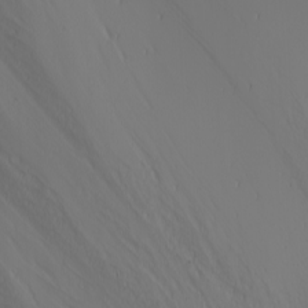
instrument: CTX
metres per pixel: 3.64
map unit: Nhu
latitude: -4.0283
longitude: -84.9325
